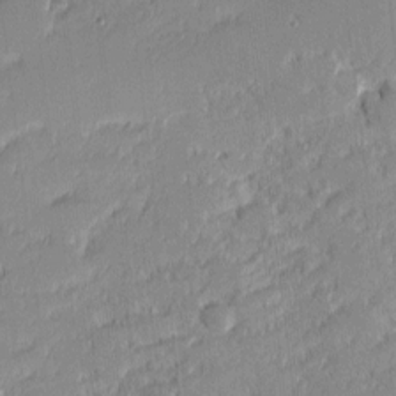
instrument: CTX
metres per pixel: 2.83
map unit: eHh
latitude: -2.1227
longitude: -83.1592
